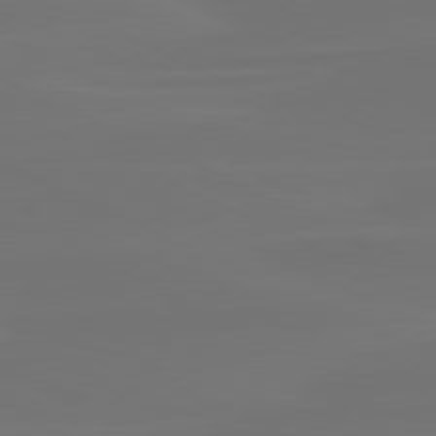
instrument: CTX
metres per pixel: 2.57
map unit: lApd
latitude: 80.3278
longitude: -82.9324
